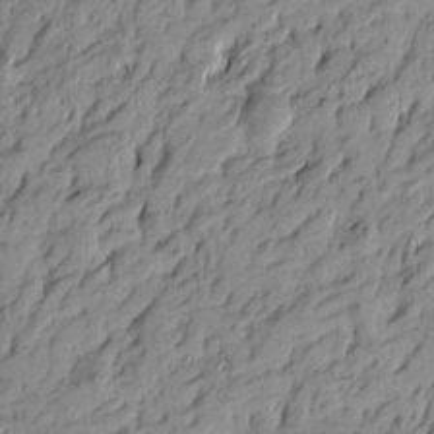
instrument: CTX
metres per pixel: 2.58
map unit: Htu
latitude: -4.1605
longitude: -176.7057
